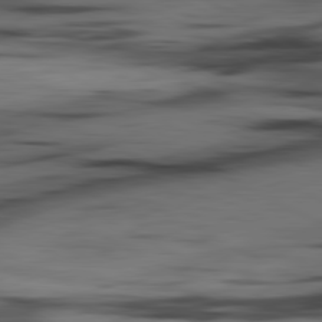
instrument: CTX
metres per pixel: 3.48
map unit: lApd
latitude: 80.8569
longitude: -85.1592
